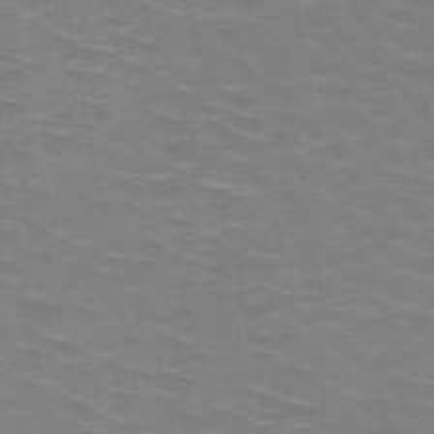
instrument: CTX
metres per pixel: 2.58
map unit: HNb
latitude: -49.2754
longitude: -46.8947
